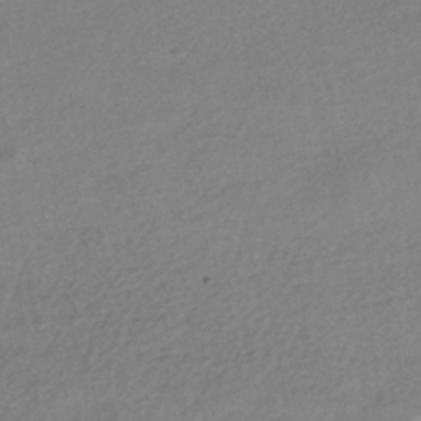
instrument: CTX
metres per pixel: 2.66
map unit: HNhu
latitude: -43.6343
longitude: 95.4076
